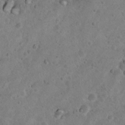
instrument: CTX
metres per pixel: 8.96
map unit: Nhu
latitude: 9.1781
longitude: -22.9514
